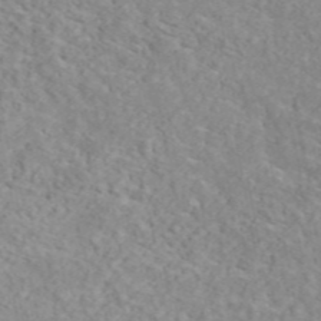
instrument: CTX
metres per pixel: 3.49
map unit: ANa
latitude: 46.3468
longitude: 21.6344
